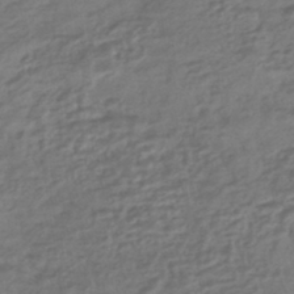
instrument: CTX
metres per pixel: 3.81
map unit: HNhu
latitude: -43.2187
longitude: 104.7085
